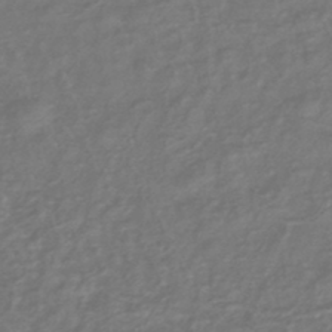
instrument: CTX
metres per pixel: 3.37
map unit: eHb
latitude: -43.3320
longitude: 82.1039
